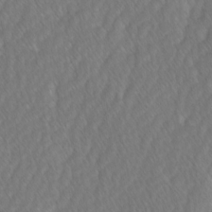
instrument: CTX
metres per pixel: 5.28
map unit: Ave
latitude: -1.1998
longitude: -113.4237
